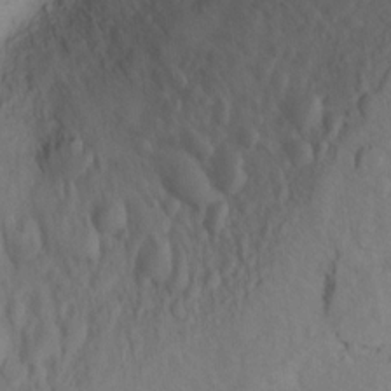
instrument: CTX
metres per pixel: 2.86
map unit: Ht
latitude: 11.6505
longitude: -32.6302
